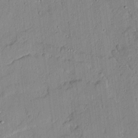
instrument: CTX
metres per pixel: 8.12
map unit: Ave
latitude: 13.4993
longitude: -132.3089
